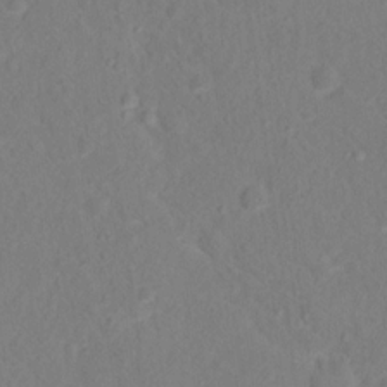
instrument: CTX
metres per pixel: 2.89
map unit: Nhu
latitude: 13.6883
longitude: -36.2712
